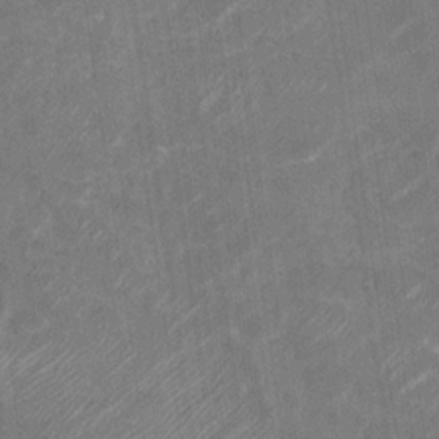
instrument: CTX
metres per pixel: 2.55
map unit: Nhu
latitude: -29.8989
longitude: -71.2915
